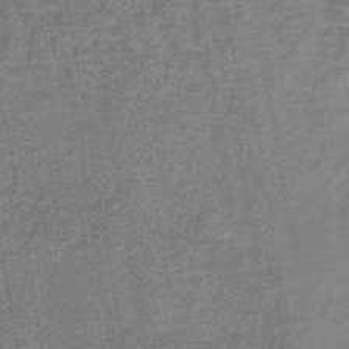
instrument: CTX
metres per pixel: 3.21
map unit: lHb
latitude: -40.2361
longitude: 58.8030
